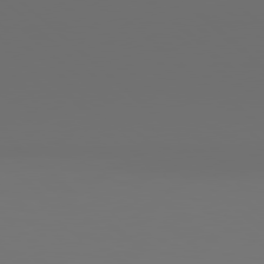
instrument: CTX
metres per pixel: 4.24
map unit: Hpe
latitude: 78.9703
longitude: -167.6127
